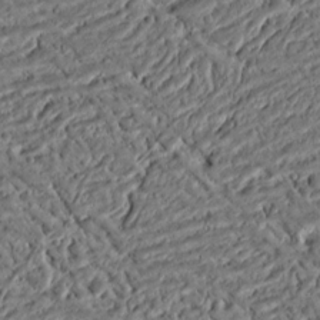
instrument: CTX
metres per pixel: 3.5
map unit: Ht
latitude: 11.8395
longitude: -75.4993
